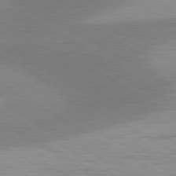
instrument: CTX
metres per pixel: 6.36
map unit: lApd
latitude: 80.2522
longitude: -179.2348
